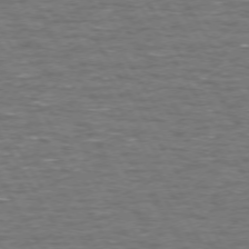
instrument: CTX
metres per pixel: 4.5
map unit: Hpe
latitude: 72.4601
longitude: -123.6127
